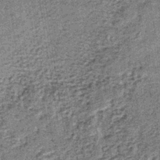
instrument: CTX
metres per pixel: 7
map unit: lHb
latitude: -38.2928
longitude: 64.1984
